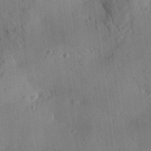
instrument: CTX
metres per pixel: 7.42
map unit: Aa
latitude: 24.8946
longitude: -143.3671
